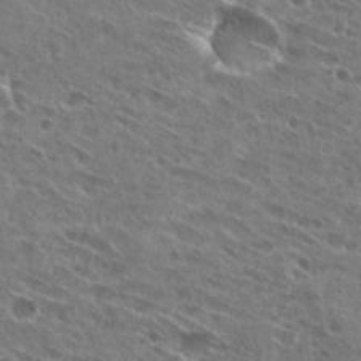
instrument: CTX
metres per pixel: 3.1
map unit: Hto
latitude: 27.7450
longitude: -44.1955
